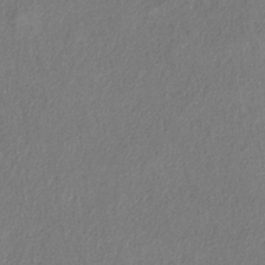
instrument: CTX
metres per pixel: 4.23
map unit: HNb
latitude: -33.0109
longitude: 56.0472
